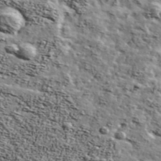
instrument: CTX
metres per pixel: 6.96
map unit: Ave
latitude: 42.1767
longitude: -110.0444
